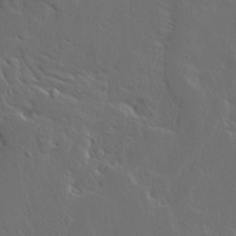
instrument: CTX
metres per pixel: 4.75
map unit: Ave
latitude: 14.2334
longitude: -137.7261
